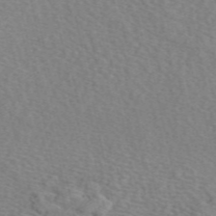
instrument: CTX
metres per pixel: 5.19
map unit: eAb
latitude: 50.5923
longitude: 109.0486
